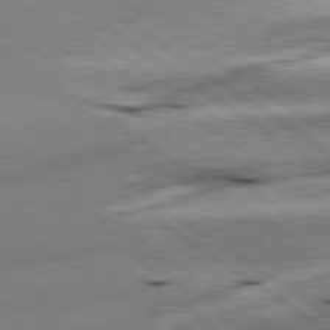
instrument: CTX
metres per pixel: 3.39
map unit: lApd
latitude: 79.5938
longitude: -141.6127
